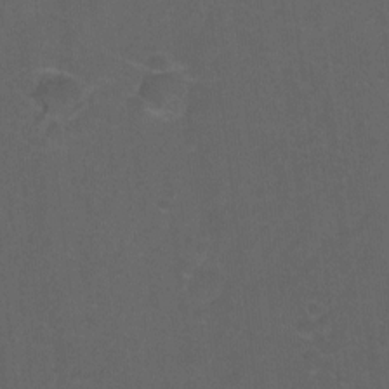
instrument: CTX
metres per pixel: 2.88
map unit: Hto
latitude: -10.0283
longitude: -36.8569
